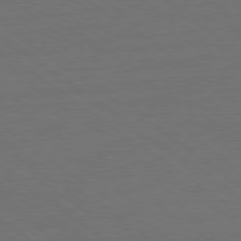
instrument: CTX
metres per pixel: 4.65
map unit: Ap
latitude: -79.3131
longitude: -53.9150
